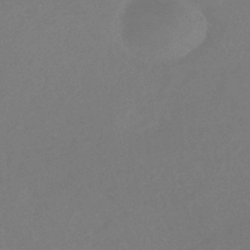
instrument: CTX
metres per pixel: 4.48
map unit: eHb
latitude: -35.3510
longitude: 78.5762
